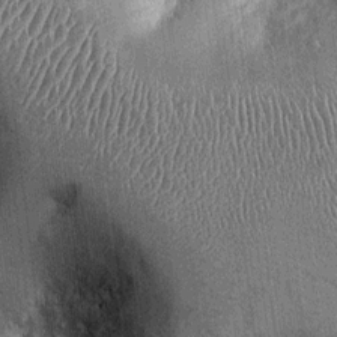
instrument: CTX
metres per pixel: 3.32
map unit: Ht
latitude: -2.3117
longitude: -13.1026
